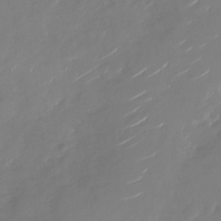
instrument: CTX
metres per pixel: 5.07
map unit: Nhu
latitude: -27.4076
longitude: -74.2900
